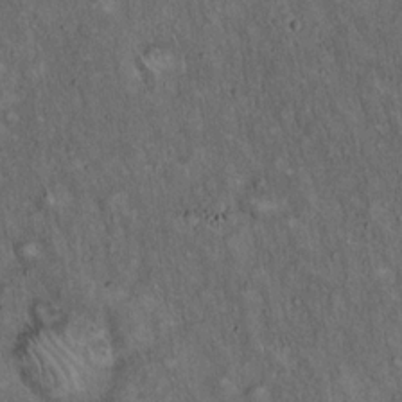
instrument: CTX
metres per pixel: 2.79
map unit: Hto
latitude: 15.6505
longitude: -58.9325
